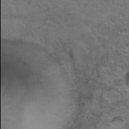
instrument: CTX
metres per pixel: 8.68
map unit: Hto
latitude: 35.2914
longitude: -45.9906
